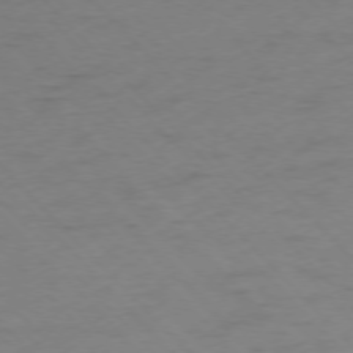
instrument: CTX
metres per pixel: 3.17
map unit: Ap
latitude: -76.5385
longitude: -80.1578
